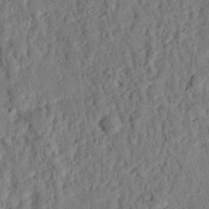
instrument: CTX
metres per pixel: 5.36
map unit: eHh
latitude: 25.7827
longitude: -79.0270
